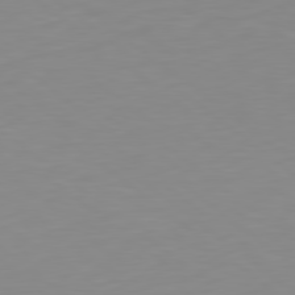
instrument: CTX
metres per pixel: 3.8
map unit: Hpe
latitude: 78.7624
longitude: -141.8772
